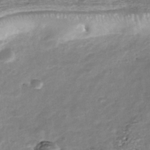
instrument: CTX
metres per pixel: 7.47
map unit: Nhu
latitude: -39.2943
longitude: -80.9325
